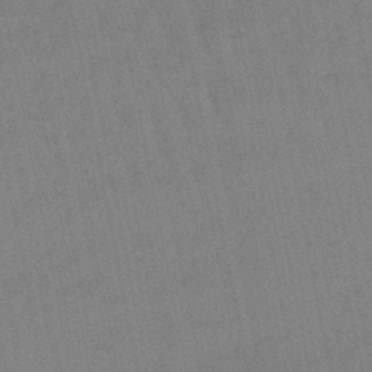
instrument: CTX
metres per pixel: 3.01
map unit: lHb
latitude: -49.0487
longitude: 75.8612
